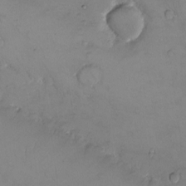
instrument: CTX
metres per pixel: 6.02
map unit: eHh
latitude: -10.2362
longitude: -65.9906
